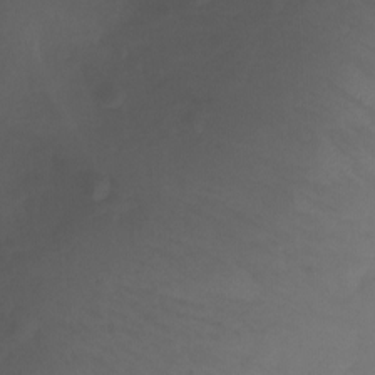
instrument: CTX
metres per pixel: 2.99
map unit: Ht
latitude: -13.4832
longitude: -51.4804
